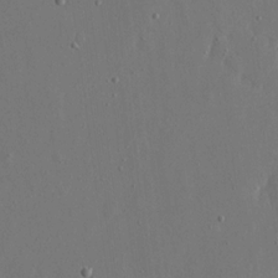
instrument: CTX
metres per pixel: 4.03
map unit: eHh
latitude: 15.7072
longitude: -69.8961
